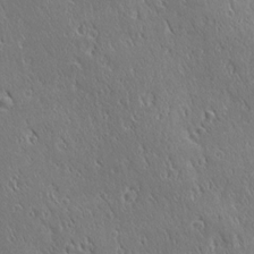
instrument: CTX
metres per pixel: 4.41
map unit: Ave
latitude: 21.1214
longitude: -136.3845
